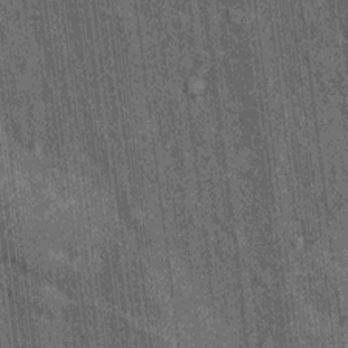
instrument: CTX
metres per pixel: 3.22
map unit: Hto
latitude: 14.5357
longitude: -35.9339
